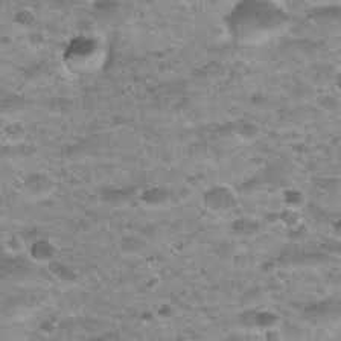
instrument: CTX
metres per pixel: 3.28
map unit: Nhu
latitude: 32.4034
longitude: -52.9136
